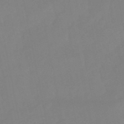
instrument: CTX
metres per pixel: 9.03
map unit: lHb
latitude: -49.5210
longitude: 80.9164
